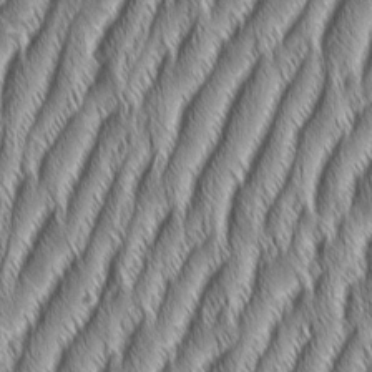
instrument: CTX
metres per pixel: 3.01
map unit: Aa
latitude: 7.1403
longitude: -131.3293
